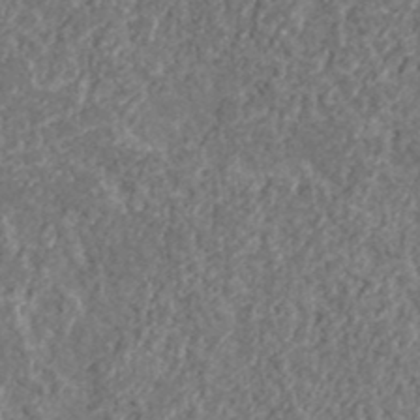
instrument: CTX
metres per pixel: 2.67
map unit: lHvf
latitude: 37.9150
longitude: -89.7261
